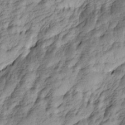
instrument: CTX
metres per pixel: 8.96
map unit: Htu
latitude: -4.1983
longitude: -176.5734
